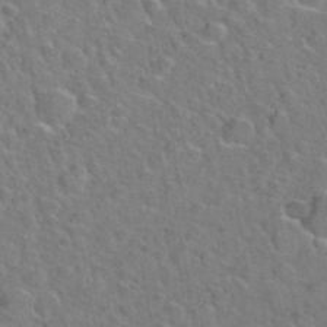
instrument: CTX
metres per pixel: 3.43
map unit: Hto
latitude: 35.8961
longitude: -49.0647
